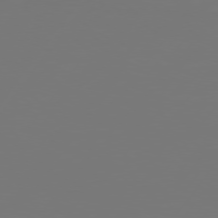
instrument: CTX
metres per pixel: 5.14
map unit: Hpe
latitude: 74.8758
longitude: -129.9528
